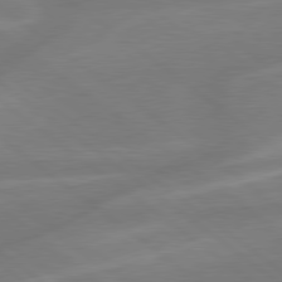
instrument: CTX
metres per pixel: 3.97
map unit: lApd
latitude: 79.2159
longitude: -141.2537
